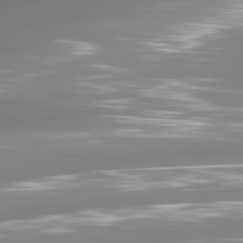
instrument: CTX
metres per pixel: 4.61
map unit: lApd
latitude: 81.3671
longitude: -138.3278
